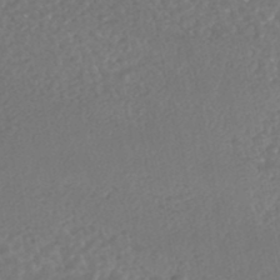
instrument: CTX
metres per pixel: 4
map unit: HNhu
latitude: -46.4251
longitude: 97.8234
